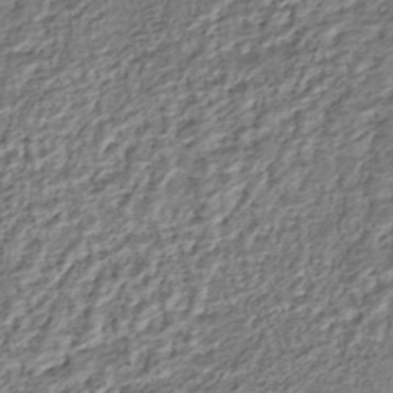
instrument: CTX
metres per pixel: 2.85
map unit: ANa
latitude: -45.0486
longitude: 106.2929
